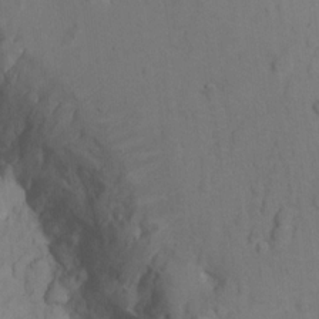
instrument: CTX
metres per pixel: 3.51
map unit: Nhu
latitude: 13.0459
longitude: -29.2159
